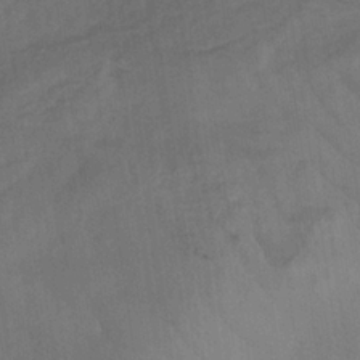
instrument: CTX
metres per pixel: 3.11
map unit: lHb
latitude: -34.2550
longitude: 66.7274
